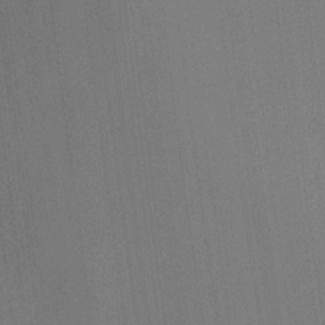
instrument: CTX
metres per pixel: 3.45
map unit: Ht
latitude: -6.3117
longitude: -27.5749
